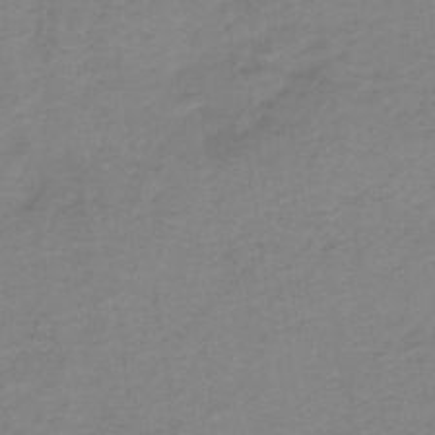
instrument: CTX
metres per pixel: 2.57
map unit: HNb
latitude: -46.8408
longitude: -38.8758
